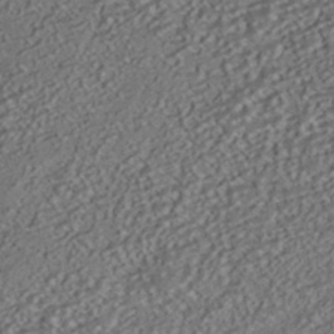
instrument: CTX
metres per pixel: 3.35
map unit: HNhu
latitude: -41.9556
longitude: 107.8989
